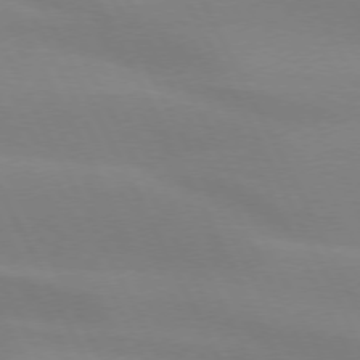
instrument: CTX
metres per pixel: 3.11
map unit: lApd
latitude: 73.4805
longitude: -48.3278
